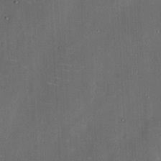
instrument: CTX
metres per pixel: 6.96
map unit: eHh
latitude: 5.6694
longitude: -68.8191
